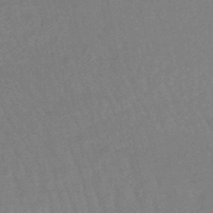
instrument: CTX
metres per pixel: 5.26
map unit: eHb
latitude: -48.5952
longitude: 86.5763
